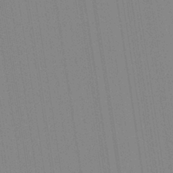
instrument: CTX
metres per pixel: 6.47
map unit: Aa
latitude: 28.3467
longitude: -147.4994
